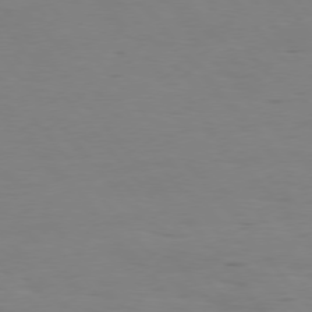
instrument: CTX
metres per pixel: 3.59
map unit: Hpe
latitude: 75.4238
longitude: -141.3859
